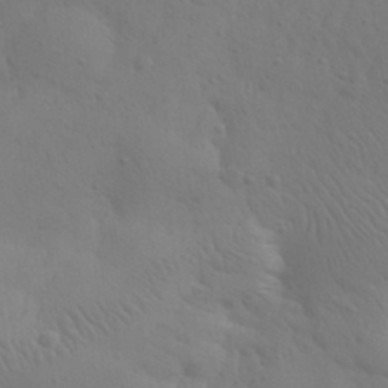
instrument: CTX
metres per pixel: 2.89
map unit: eHh
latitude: 30.6680
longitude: -68.4790
